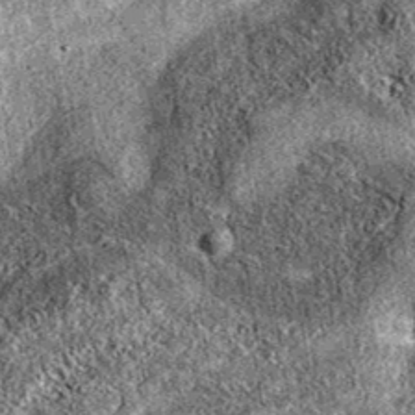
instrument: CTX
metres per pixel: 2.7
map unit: eAb
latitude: 37.1025
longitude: 111.9178
